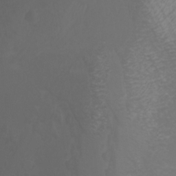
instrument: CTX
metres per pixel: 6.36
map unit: Htu
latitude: -1.0487
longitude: -78.0255
